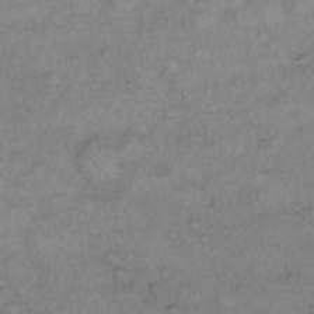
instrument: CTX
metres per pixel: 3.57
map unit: Hto
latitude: 10.5546
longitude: -60.2522
